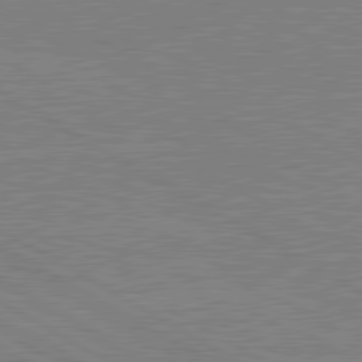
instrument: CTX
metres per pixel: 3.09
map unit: lApd
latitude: 80.5924
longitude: -126.2523
